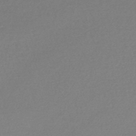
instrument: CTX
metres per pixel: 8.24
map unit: lHb
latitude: -45.0864
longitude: 76.7463
